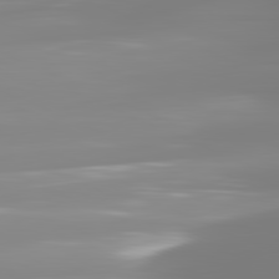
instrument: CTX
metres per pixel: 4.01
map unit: lApd
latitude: 81.8394
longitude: -148.8002
